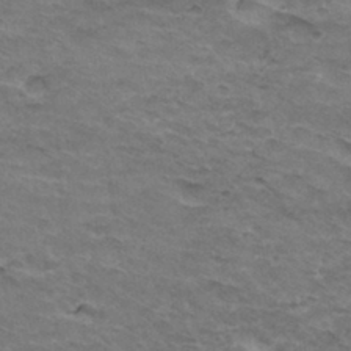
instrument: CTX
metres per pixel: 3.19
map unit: Hto
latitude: 32.9514
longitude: -47.2726
